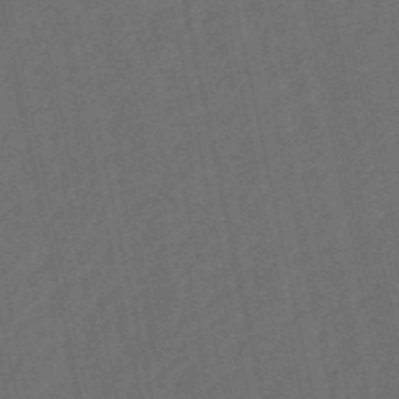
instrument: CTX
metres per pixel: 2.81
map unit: lHb
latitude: -50.9920
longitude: 80.7652
